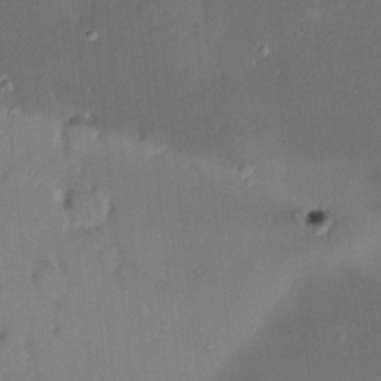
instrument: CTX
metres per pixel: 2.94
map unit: HNhu
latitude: 2.3278
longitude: 8.9353
